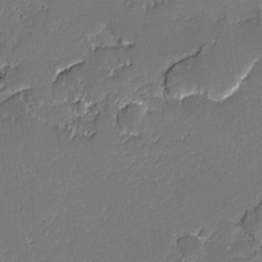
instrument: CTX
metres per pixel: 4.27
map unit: lAvf
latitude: -0.9164
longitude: -108.6490
